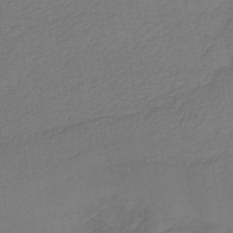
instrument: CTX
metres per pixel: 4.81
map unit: lHb
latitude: -42.7841
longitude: 64.4251
